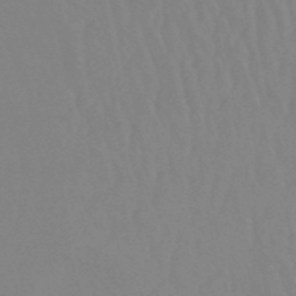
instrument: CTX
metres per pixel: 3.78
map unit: eHb
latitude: -50.5952
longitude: 73.7477
